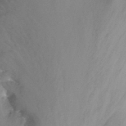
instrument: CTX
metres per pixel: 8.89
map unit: Nhu
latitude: -13.8234
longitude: -55.6694
